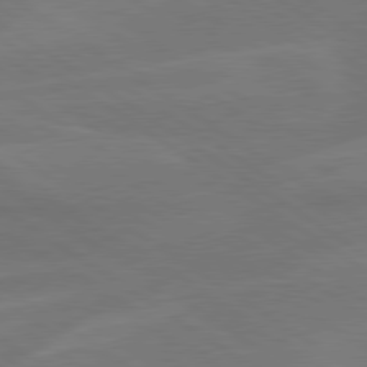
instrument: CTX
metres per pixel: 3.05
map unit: lApd
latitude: 79.6505
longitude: -125.3292
